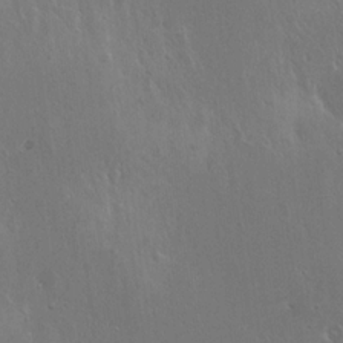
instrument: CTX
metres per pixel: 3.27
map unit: Hto
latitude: 19.3103
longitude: -56.7435
